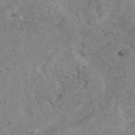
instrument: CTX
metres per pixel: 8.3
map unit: eAb
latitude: 49.1403
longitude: 107.7289
